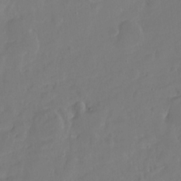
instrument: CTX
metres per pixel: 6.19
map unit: Hto
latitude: -7.3698
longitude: -46.8191
